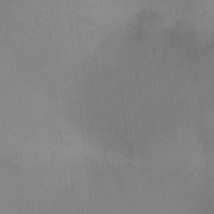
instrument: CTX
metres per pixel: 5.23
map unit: Ht
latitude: -4.7841
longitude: -17.3104
